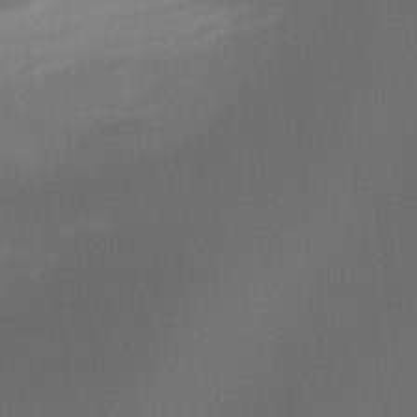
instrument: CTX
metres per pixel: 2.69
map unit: Hto
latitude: -7.7477
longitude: -51.9528
